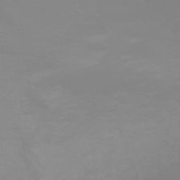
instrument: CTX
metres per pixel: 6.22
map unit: HNhu
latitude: -45.1242
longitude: 90.4629
